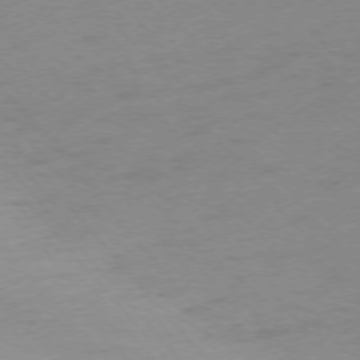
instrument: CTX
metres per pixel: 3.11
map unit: Ap
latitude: -75.3888
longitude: -71.2537
